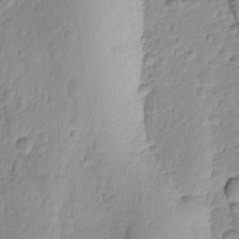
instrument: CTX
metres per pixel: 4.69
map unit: Ave
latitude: -8.9731
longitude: -119.4237
